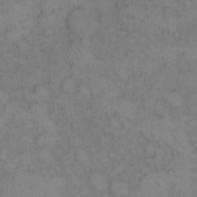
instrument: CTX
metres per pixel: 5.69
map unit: eHh
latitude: 13.5371
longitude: -63.7072
